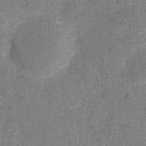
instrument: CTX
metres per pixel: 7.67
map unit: Nve
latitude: -24.8408
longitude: 106.5574
